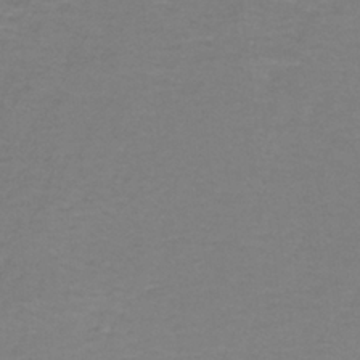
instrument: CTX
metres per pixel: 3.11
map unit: eAb
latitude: -36.4818
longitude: 53.0486
